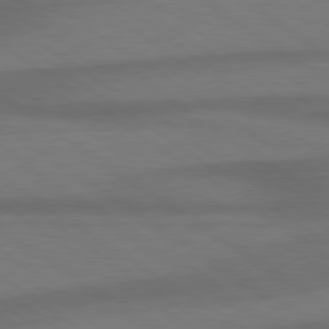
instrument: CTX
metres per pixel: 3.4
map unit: Hpe
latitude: 79.1026
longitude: -122.9514
